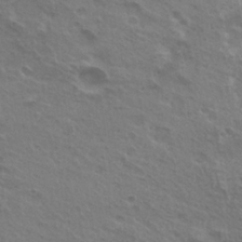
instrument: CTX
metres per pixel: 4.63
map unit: Hto
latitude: 25.0080
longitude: -38.4223
